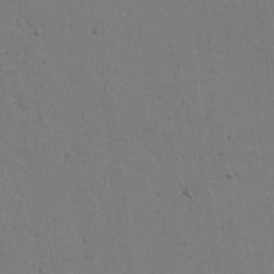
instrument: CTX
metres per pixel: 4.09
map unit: lAvf
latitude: 16.8002
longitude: -126.9892
